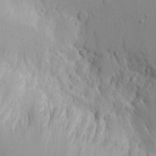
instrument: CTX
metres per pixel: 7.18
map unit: Aa
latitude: 13.2915
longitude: -142.9325
